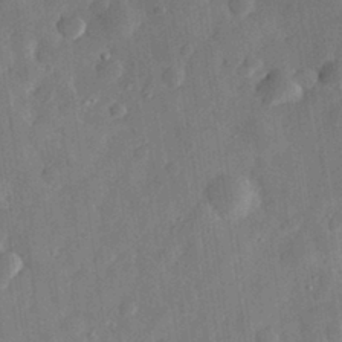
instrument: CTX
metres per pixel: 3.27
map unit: eHh
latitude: 30.6491
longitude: -74.7624
